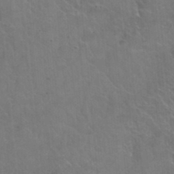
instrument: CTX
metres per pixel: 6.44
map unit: Hto
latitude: 36.3845
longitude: -46.8002
